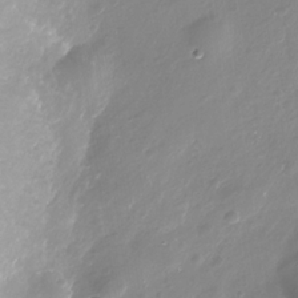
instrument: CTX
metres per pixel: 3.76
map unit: Nhe
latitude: -35.3132
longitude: -90.2145
